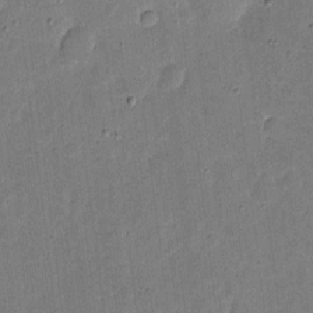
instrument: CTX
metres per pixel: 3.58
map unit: eHh
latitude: 4.8758
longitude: -71.0836
